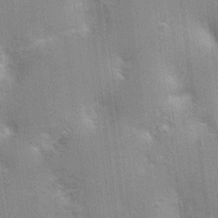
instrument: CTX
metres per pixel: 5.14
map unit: Nhu
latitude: 1.6127
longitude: -16.4223
